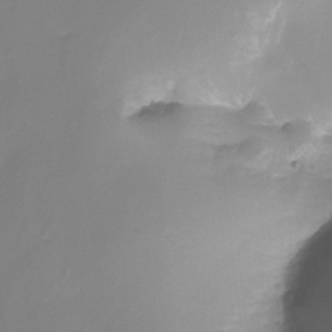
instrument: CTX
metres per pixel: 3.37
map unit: Ht
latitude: -11.1620
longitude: -45.2537
